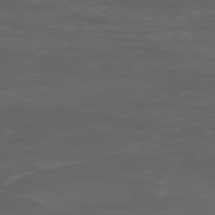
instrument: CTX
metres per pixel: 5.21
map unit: Ap
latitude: -78.9541
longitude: -75.7828
